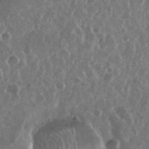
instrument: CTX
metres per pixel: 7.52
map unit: eHh
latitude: 34.4601
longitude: -58.0822
